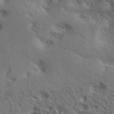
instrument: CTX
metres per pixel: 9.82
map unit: ANa
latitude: 41.5371
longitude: 51.4265
